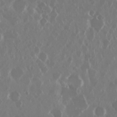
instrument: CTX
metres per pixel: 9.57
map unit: Nhu
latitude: 29.7449
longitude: -60.6679
